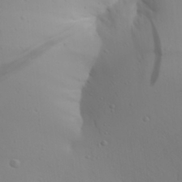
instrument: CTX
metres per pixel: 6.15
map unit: Ave
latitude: 23.4615
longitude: -135.6316
